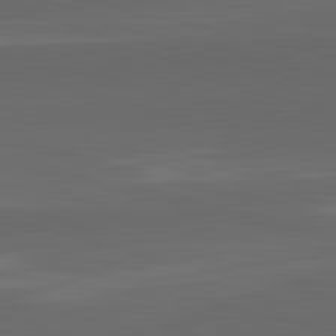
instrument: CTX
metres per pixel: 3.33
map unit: lApd
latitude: 83.6882
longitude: -132.5924
